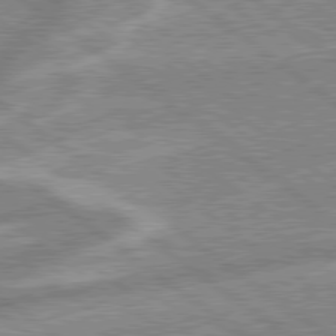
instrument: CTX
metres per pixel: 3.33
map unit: lApd
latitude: 79.1214
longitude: -168.8569
